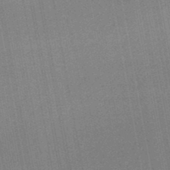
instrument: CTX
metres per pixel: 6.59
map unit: lHb
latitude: -48.1417
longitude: 71.5399
